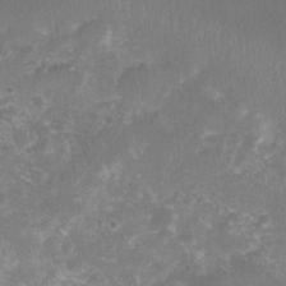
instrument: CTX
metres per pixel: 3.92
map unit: Nhu
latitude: 8.1956
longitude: -21.6127
